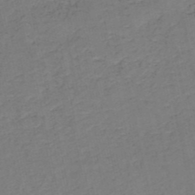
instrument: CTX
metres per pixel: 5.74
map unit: HNb
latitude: -50.1984
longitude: -51.7827
